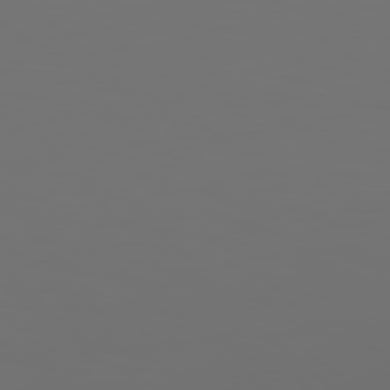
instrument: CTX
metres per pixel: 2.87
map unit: Hpe
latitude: 78.5735
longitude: 176.9353
